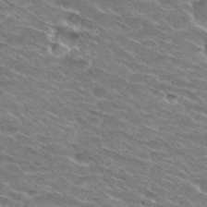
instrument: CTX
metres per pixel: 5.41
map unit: Hto
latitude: 29.9906
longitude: -42.8191
